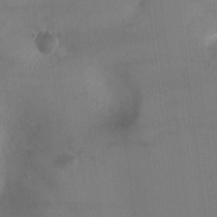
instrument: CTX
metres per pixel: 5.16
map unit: Ht
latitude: -4.2172
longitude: -17.0458
